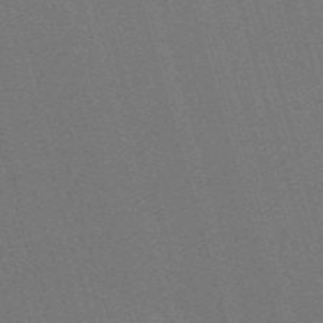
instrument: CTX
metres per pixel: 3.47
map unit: Nve
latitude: -59.7099
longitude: 63.1809
